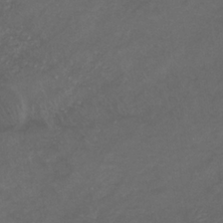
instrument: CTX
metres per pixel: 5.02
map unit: eHb
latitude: -33.1998
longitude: 68.3873
